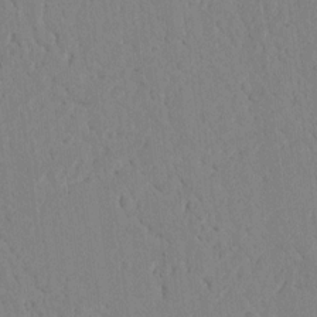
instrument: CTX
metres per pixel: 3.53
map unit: lAvf
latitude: 8.9892
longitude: 167.6722
